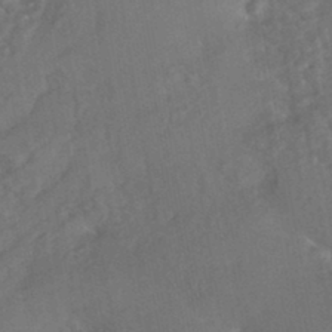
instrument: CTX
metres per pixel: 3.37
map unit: HNhu
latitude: -44.2740
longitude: 92.0094
